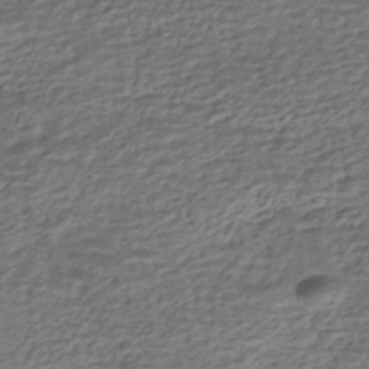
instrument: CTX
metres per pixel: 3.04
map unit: HNhu
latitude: -42.5573
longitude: 101.3887
